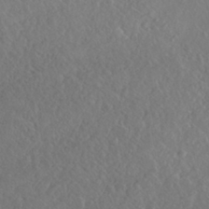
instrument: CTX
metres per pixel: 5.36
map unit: HNhu
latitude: -40.1228
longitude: 104.8975
